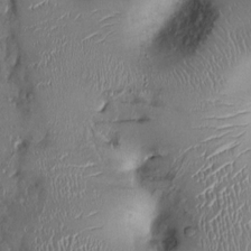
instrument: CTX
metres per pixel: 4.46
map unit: Ht
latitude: -1.7289
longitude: -13.5749
